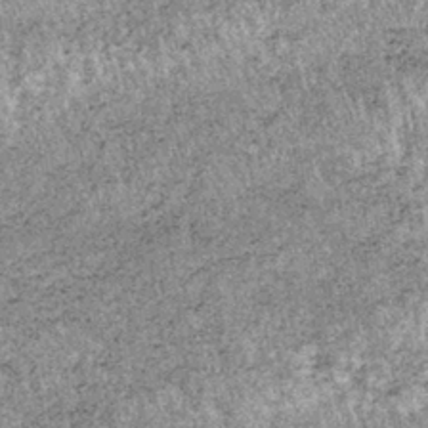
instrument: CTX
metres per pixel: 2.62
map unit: lHb
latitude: -37.3698
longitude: 66.3685
